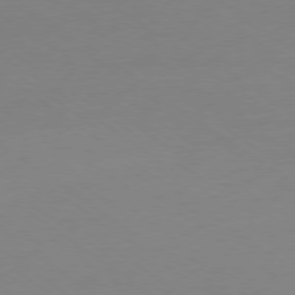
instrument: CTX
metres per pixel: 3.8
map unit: Ap
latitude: -79.0486
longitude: -67.4237
